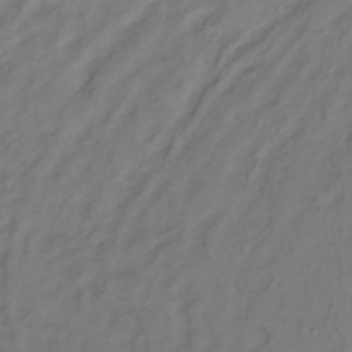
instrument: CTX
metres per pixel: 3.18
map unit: lHb
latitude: -33.8045
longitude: 67.6155
